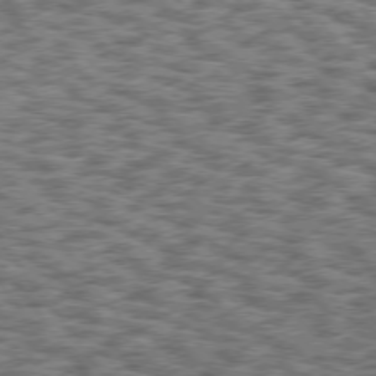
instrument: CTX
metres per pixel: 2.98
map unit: Hpe
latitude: 75.5560
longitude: -134.2144
